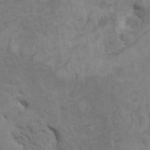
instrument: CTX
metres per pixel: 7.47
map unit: HNhu
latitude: 4.7057
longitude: -2.6301
